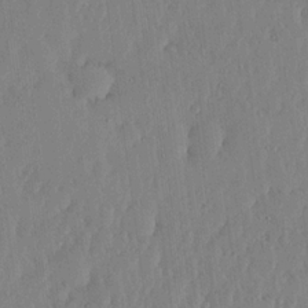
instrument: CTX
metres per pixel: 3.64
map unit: lHvf
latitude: 18.5734
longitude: -116.2523
